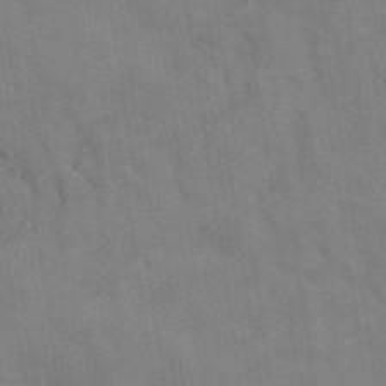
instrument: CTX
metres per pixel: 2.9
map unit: eAb
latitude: 34.7246
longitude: 110.0850
